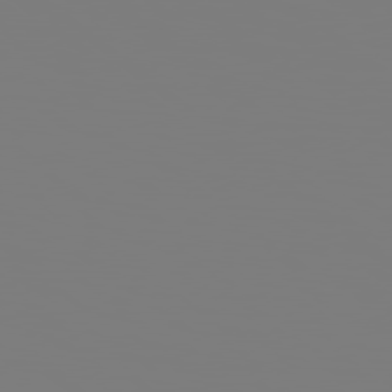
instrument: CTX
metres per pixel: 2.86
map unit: Hpe
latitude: 78.6491
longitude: -145.7260
